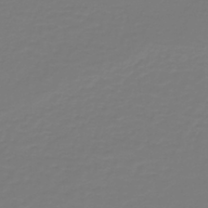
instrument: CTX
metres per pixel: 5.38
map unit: lHb
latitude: -42.6707
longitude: 63.8989
